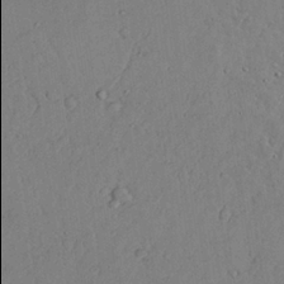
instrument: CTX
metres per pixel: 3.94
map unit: lAvf
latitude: 24.2711
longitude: -109.9906
